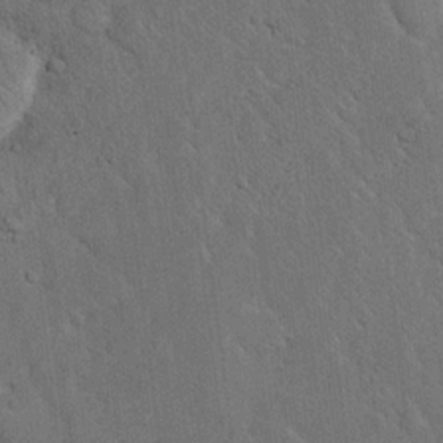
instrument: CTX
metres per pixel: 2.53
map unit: eHh
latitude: 18.2900
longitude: -63.2537
